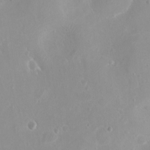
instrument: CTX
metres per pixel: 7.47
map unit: eHh
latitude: -4.7652
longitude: -77.5182
